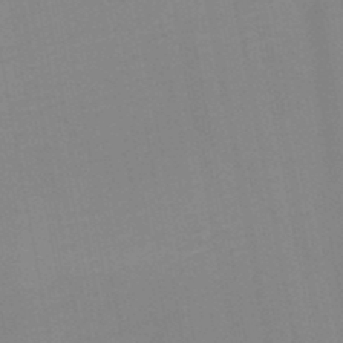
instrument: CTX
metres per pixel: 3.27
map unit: HNb
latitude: -47.2376
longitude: -48.5546
